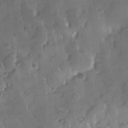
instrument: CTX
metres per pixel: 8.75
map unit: Hve
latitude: 24.4034
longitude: 146.8408
